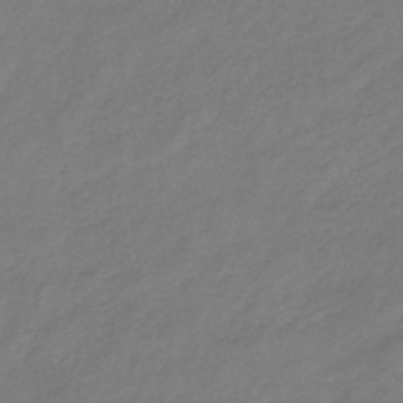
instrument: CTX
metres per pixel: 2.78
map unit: lHb
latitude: -38.6330
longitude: 72.1228
